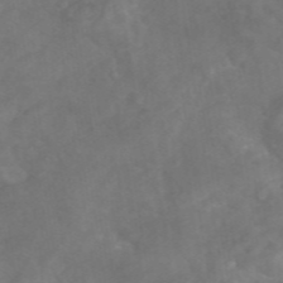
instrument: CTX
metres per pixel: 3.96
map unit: eAb
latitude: 46.6302
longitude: 127.1242
